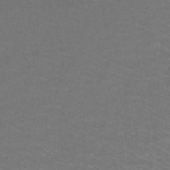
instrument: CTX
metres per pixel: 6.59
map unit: lHb
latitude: -42.9541
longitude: 58.0849
